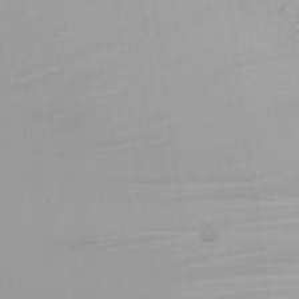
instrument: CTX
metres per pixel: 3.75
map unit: Nhu
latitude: -6.9730
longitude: -81.6694
